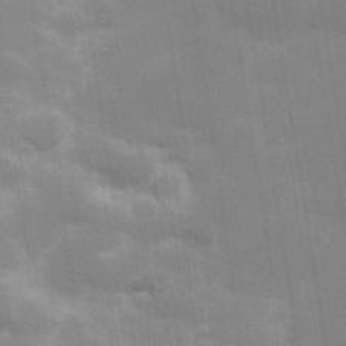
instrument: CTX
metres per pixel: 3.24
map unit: Hve
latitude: 30.9703
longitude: 149.9178
